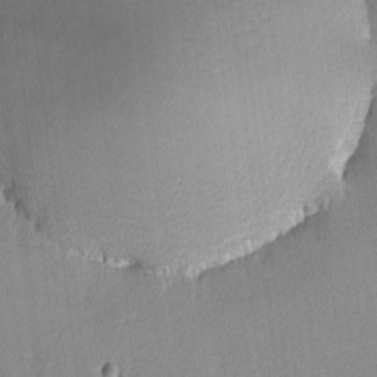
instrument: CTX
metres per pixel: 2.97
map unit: lHvf
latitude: -13.5210
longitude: -102.6679
